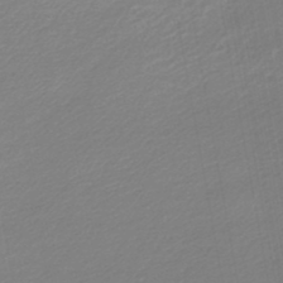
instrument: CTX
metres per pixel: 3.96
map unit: lHb
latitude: -46.9919
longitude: 67.2565
